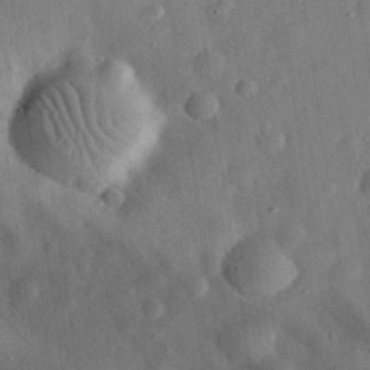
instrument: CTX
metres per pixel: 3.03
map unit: eHh
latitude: 32.3467
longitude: -75.7261
